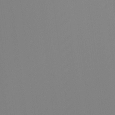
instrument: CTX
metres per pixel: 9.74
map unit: Ht
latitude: -16.2740
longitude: -48.2145
